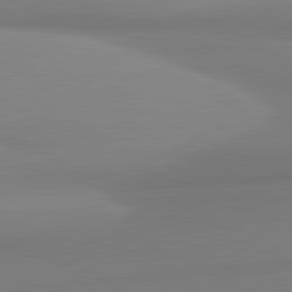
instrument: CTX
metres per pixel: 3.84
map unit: lApd
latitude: 81.2726
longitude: 177.2943
